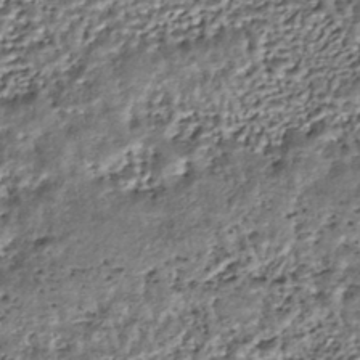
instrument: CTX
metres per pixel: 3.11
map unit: HNhu
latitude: -44.2362
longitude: 106.2362
